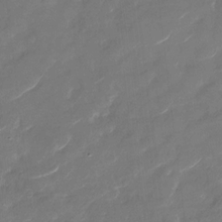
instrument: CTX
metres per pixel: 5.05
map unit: Nhu
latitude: -28.9353
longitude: -73.6505
